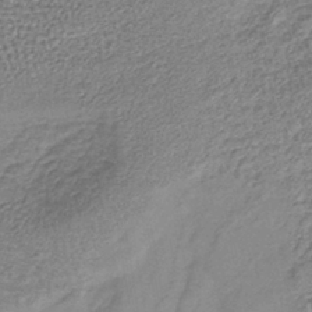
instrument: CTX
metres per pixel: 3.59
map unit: lHb
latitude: -40.1417
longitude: 64.2362
